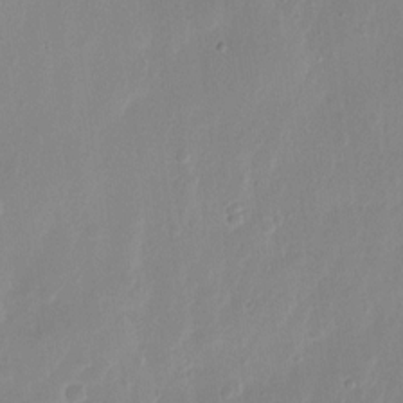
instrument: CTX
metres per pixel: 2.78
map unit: Nhu
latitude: -10.9164
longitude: -37.1214
